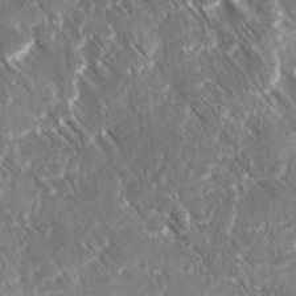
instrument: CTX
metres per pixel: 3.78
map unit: Ave
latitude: 8.8002
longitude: -104.8758
